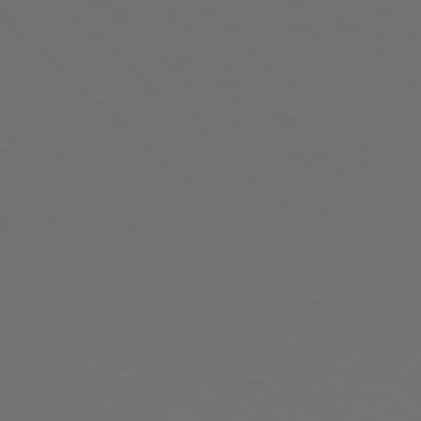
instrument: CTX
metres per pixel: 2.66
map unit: Hpe
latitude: 77.6882
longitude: -170.0633
